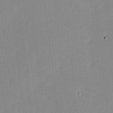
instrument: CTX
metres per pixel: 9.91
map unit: HNhu
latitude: 11.5371
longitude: 9.2754
